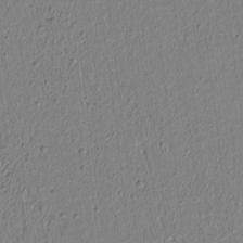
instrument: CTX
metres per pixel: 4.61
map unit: lAvf
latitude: 6.3089
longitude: 166.3495
